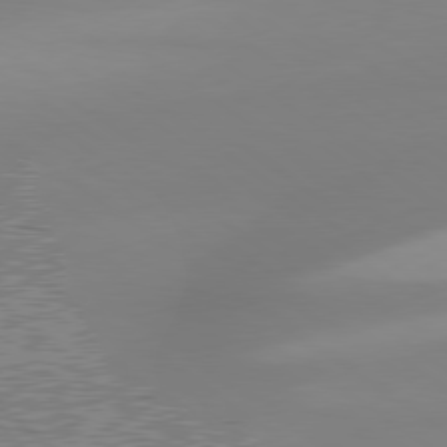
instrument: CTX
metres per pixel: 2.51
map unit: Hpe
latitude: 78.8191
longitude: -143.3671
